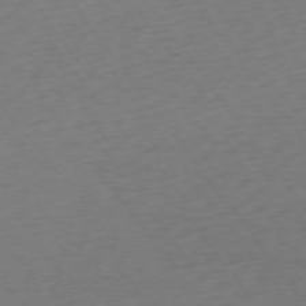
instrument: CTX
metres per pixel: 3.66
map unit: Ap
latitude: -74.9542
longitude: -71.5182
